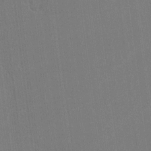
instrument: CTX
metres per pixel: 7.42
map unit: lHvf
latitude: -11.5021
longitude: -104.4790
